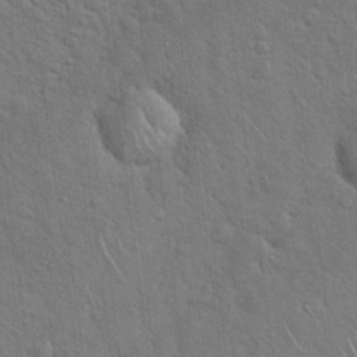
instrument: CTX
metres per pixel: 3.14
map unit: Hto
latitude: 19.8205
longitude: -52.2712
